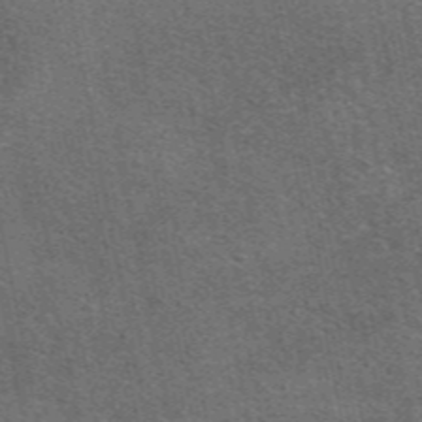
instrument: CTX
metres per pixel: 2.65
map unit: eAb
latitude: 48.2522
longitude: 114.7652
